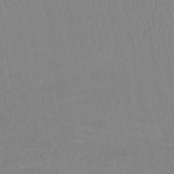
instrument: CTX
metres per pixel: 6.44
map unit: lHb
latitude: -37.9367
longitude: 58.9352
